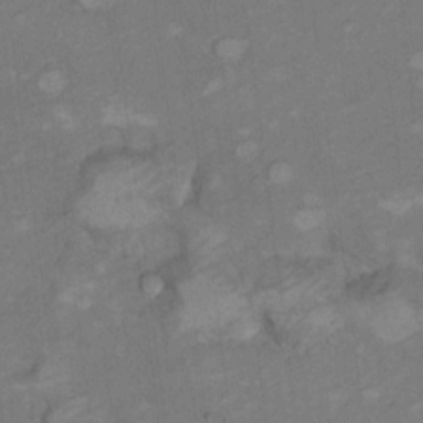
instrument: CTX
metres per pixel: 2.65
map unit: Hto
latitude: 7.6316
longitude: -36.9703
